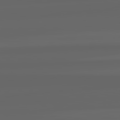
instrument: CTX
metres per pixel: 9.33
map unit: lApd
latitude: 82.3656
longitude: -170.6679
